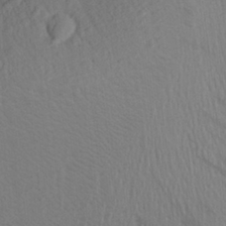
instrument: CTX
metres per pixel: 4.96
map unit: Aa
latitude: 25.7638
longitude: -147.1026
